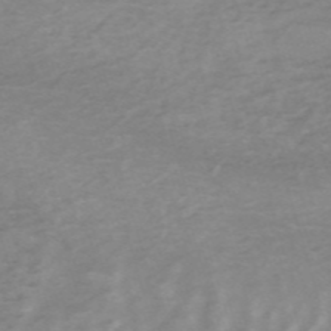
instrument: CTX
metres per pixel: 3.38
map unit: HNb
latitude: -54.4440
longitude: -43.1403
